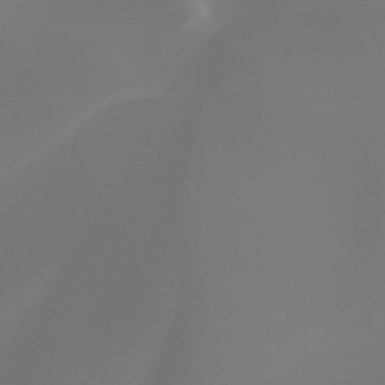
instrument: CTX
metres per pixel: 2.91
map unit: HNb
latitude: -45.2943
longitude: -44.1766
